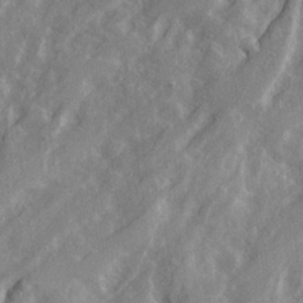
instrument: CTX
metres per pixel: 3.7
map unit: Ave
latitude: 20.8758
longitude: -130.3468
